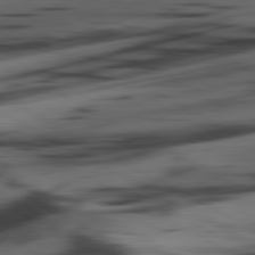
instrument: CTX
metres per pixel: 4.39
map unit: lApd
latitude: 80.9892
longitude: -84.4601
